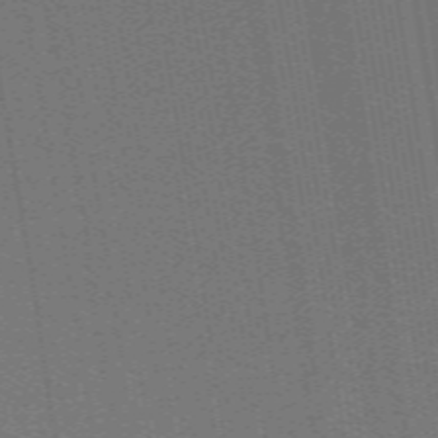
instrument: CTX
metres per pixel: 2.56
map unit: ANa
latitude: 51.8961
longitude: -70.6112
